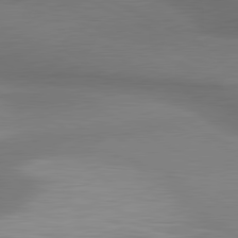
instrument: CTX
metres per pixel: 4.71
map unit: lApd
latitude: 80.9514
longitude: 175.1809
